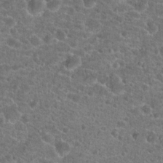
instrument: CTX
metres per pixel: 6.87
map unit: Hto
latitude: 19.9339
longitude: -42.9892
